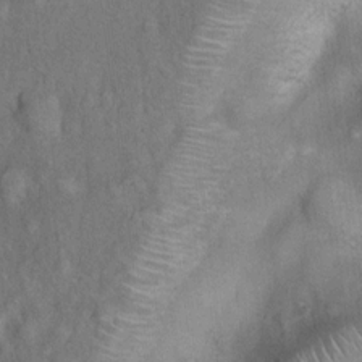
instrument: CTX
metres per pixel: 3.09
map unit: Nhu
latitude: 6.4979
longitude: -23.5371
